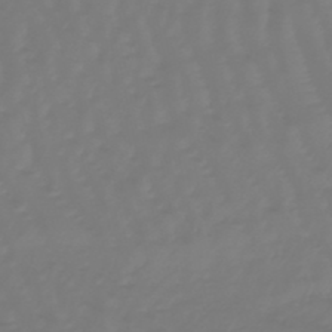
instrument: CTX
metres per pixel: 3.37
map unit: eHb
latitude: -46.9164
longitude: 82.6329
